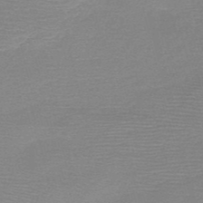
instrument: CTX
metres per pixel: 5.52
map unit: HNb
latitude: -50.2550
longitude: -41.6315
